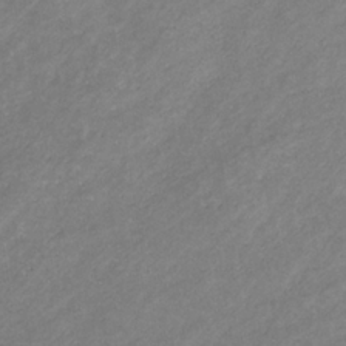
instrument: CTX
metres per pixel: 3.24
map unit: eHb
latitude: -31.9745
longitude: 70.6896
